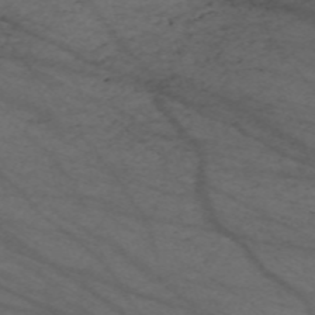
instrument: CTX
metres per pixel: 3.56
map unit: Nve
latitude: -59.6343
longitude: 61.7478
